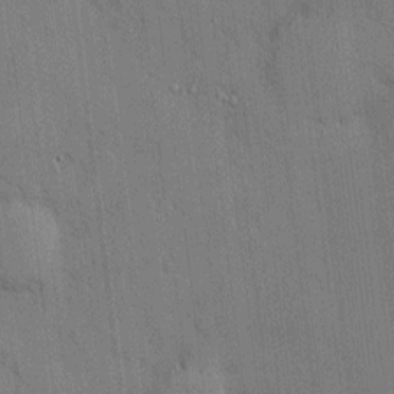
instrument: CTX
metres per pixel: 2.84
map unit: Hve
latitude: -9.7855
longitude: 176.1795
